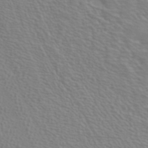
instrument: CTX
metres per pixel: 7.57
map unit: ANa
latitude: 40.1199
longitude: 20.4062
